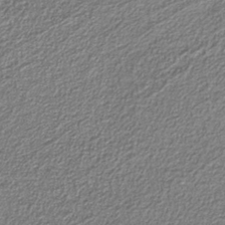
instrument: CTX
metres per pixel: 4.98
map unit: eAb
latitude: -39.5777
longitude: 51.6344
